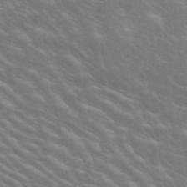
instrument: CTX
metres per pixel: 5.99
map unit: ANa
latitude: 42.9703
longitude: 14.1606
